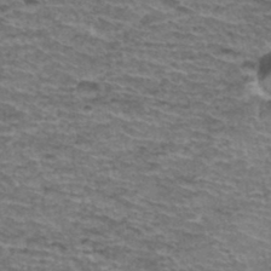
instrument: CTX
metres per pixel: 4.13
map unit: Hto
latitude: 37.0837
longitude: -43.5938
